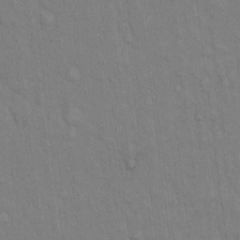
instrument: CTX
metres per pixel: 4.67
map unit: Hto
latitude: 13.1025
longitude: -61.0080
